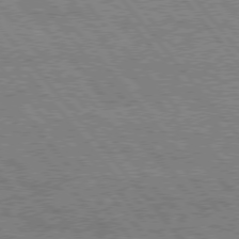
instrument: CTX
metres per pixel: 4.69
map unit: Hpe
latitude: 75.6316
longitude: -144.0255
